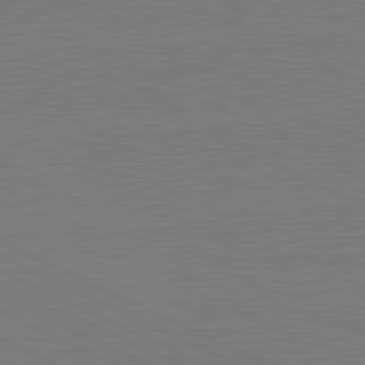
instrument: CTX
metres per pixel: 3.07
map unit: lApd
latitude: 81.4615
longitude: 150.2928
